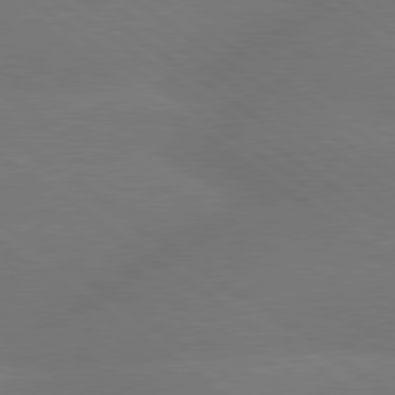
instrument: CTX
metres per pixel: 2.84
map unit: lApd
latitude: 79.8017
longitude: -150.9324
